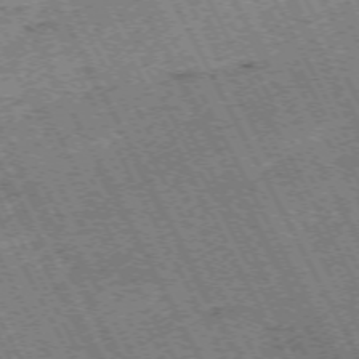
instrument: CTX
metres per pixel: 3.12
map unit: Hpe
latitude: -71.4077
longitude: 10.6708
